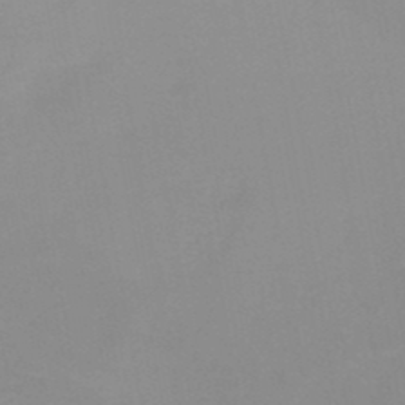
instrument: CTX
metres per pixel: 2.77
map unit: HNb
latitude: -48.0472
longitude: -46.5168
